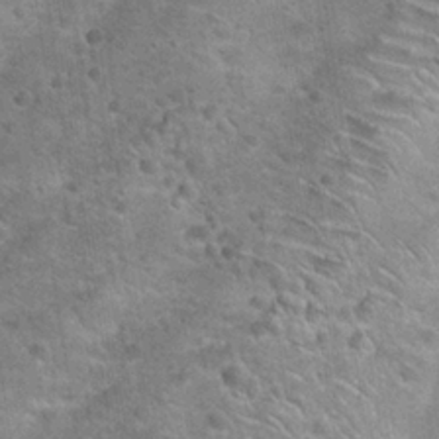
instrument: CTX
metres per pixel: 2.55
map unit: Hto
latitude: 21.2537
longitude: -49.1025
